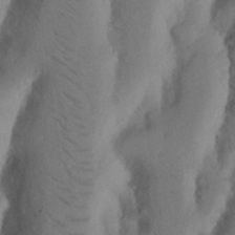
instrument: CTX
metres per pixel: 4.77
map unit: Nhu
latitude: 19.1592
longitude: -75.9150
